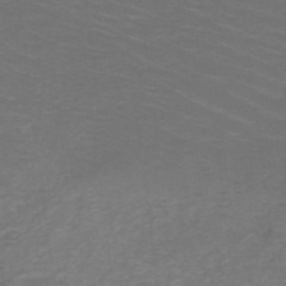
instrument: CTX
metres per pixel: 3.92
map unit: HNb
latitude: -49.1998
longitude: -45.6694
